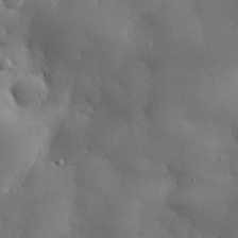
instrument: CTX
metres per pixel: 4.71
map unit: eHh
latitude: 29.9717
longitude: -81.9150
